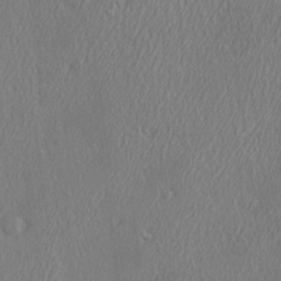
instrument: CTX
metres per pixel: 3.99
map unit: Ave
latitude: 22.1767
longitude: -136.6491
